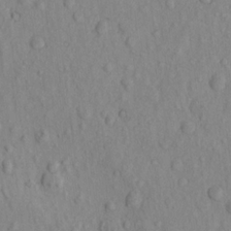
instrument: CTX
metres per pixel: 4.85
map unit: eHh
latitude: -0.9542
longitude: 18.0661
